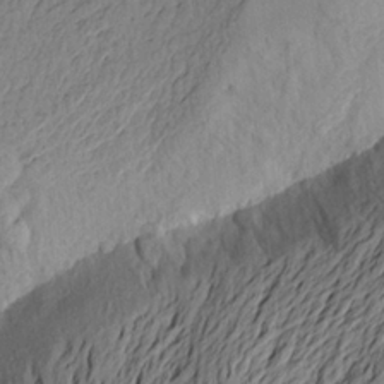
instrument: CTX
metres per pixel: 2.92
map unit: Aa
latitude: 22.4601
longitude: -149.7828
